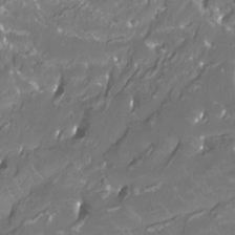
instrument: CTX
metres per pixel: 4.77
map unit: Htu
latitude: -12.3873
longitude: -71.6694
